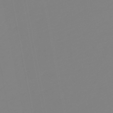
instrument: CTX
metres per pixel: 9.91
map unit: eHb
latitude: -49.4455
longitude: 85.2187
